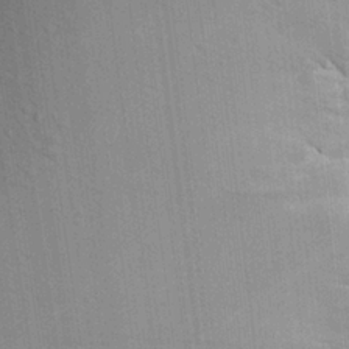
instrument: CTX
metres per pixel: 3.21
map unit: Aa
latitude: 22.7246
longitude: -138.8002
